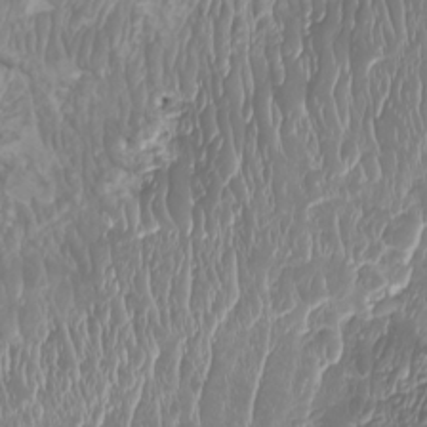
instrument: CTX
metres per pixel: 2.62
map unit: Htu
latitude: -6.8030
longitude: -75.2537
